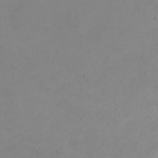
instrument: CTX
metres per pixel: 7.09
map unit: eHh
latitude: 23.2915
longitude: -66.2900
